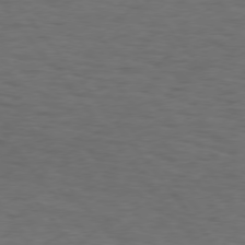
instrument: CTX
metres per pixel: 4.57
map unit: Hpe
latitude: 74.9703
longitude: -133.7450
